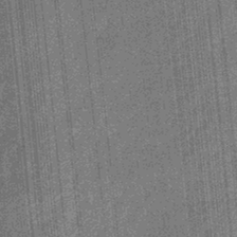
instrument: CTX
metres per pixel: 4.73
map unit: eHb
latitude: -31.3320
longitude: 73.6911
